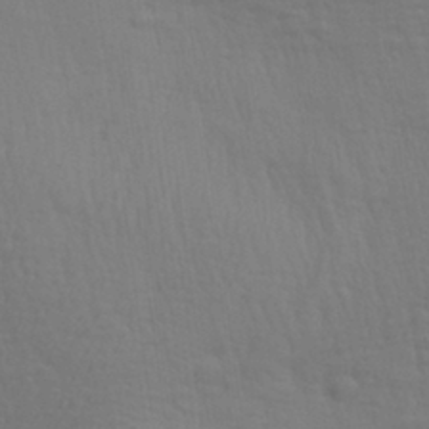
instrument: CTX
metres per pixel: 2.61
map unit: Aa
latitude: 28.5357
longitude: -139.7639
